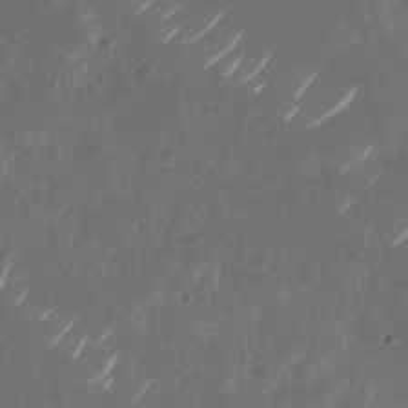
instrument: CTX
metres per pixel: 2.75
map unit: Nhu
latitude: -29.0864
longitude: -70.4412
